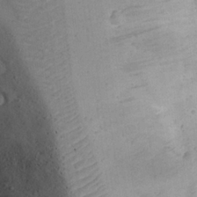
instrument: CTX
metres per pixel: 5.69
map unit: eHh
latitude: 23.7450
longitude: -68.1767
